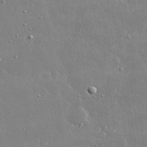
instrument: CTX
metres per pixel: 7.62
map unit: lHvf
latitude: 32.2334
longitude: -92.7435
